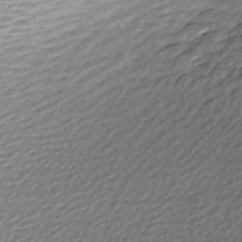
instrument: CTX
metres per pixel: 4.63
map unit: HNhu
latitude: -46.1228
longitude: 106.1795
